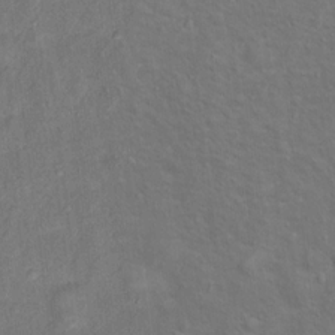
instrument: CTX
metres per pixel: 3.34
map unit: Ht
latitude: 13.9717
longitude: -40.0255
